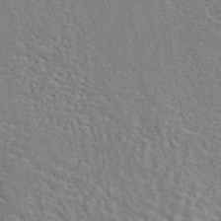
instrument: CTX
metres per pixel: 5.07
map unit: eAb
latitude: 44.4601
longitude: 110.4251
